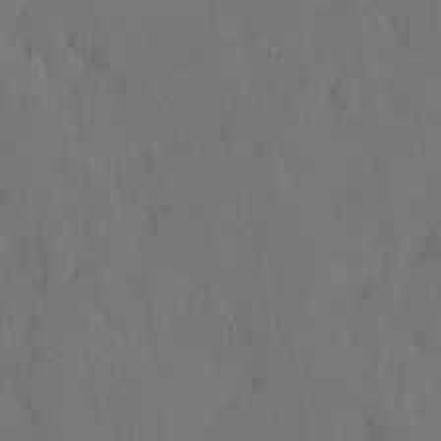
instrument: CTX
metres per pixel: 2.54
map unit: eHh
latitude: 7.0080
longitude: -68.2523
